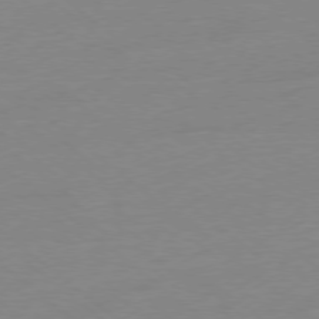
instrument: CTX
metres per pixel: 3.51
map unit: Ap
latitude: -78.3117
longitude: -98.7435
